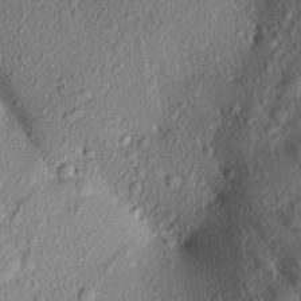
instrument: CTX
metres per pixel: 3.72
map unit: Aa
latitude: 17.5749
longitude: -146.6491
